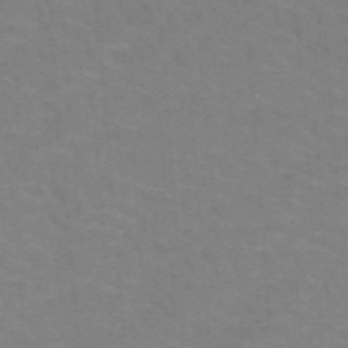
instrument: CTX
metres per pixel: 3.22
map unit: HNb
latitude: -47.7288
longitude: -45.9717
